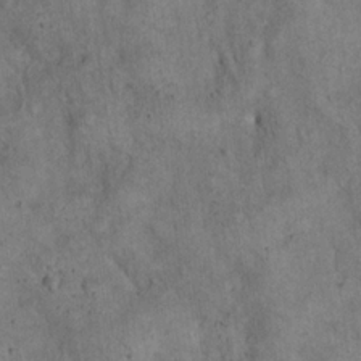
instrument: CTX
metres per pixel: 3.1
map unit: eHh
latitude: 20.7624
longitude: -60.3845
